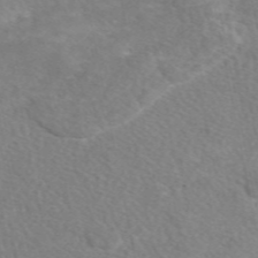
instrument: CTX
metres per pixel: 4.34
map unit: eAb
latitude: 48.7057
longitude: 117.5966
